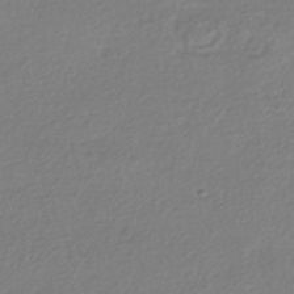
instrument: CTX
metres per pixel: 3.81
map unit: HNhu
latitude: -42.5762
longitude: 97.5399
